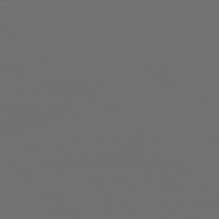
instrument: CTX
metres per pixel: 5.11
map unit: Ap
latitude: -77.5399
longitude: -80.7435
